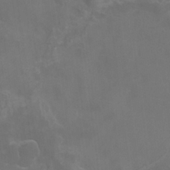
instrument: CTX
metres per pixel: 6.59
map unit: Nhu
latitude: -13.8234
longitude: -70.8380
